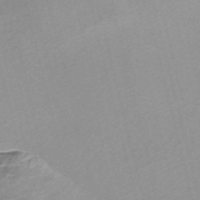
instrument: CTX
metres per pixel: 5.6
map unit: Nve
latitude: -57.2187
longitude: 58.9352
